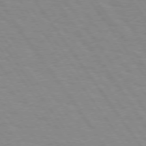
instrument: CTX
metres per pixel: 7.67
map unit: Hpe
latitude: 74.0255
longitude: -137.4049
